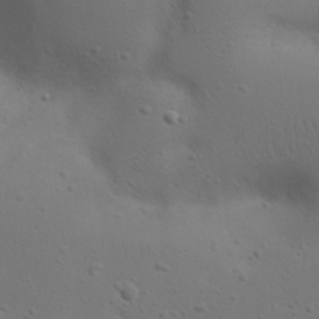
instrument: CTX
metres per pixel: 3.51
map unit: eHh
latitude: 23.0458
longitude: -69.5371
